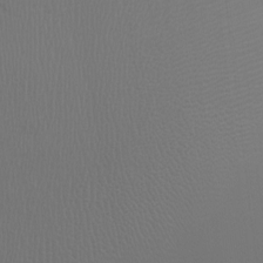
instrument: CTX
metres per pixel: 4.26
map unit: Ht
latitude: -1.7478
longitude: -19.1025
